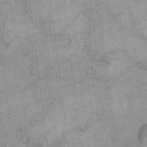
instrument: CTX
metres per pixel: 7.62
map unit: eHh
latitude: 10.1767
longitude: -64.9325
